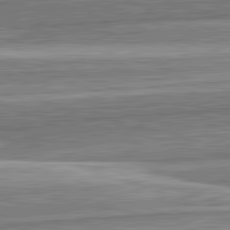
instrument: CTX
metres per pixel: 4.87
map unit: lApd
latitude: 82.7624
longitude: 167.6911
